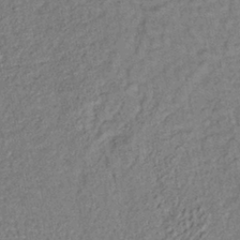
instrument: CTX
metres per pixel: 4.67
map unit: lHb
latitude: -38.2362
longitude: 62.6140
